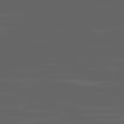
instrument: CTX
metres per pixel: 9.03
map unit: Ap
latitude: -79.9556
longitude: -94.0822
